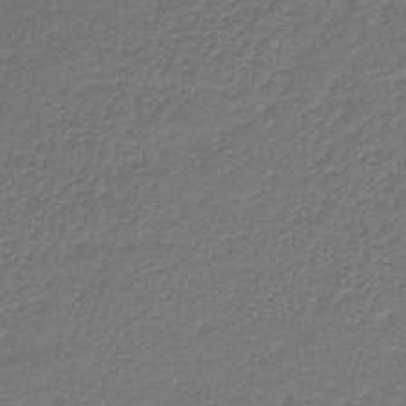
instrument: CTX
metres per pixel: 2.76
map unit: lHb
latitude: -38.1795
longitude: 56.8030
